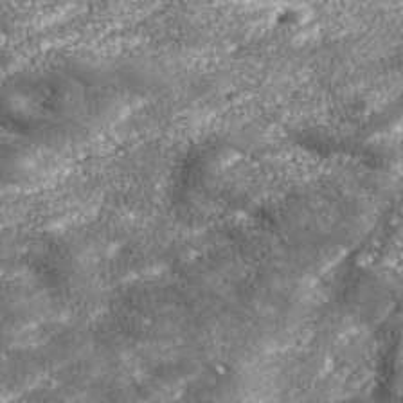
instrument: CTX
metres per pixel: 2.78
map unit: eHh
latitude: 42.7624
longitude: -89.5372
